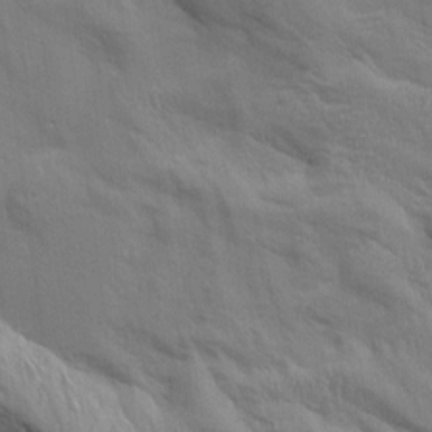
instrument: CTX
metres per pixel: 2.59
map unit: Aa
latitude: 14.6869
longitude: -147.0837
